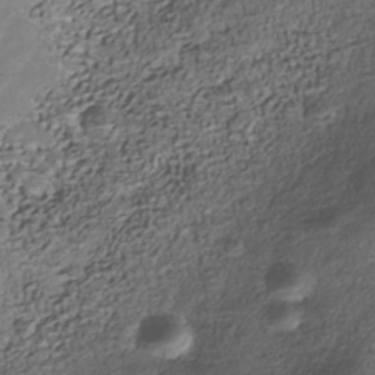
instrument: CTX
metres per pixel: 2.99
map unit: Nhe
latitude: -39.8423
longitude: -116.4790
